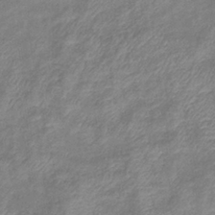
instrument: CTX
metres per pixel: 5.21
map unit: eHb
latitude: -37.7099
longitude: 75.8990
